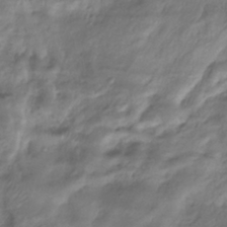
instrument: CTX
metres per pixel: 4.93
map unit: eHh
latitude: -41.9556
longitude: 122.4440
